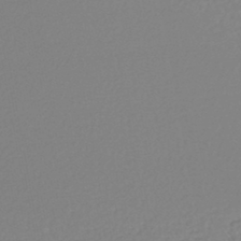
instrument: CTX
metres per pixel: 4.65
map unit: lHb
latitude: -44.9542
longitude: 78.1605
